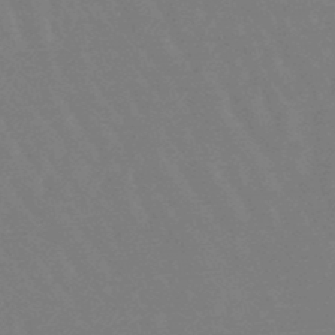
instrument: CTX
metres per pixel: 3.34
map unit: lHb
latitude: -48.8597
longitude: 66.5007
